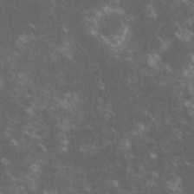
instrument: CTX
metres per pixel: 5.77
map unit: lHvf
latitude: -13.8422
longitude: -102.5923
